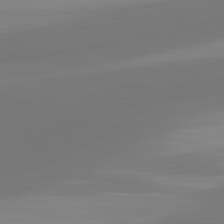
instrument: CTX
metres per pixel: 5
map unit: lApd
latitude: 81.4048
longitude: -165.4993
